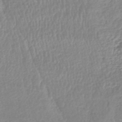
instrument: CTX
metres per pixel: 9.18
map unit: lHb
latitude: -44.1417
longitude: 76.3873
